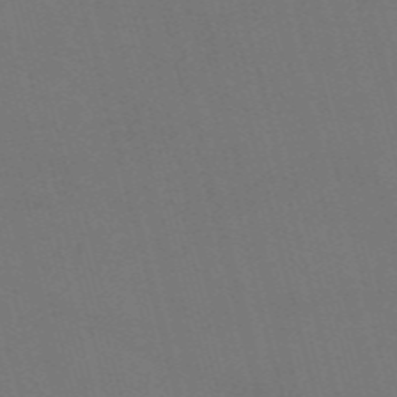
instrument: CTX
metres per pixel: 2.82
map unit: Nve
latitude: -58.9919
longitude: 61.8611
